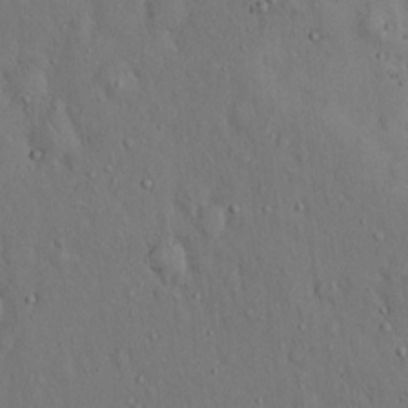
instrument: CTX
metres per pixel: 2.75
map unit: Hto
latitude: 14.4979
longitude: -57.9150
